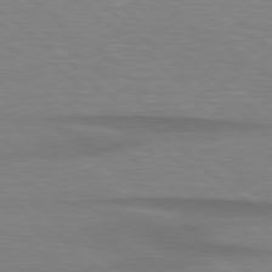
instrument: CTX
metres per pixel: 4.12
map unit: lApd
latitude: 79.1026
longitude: -88.5735
